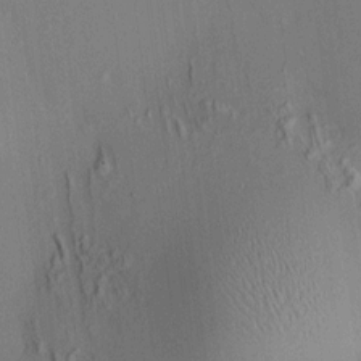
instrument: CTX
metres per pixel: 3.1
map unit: HNhu
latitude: 7.2726
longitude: 14.5952
